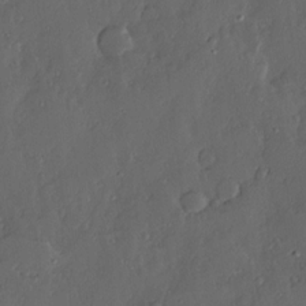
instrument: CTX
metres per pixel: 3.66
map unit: Ave
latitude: 13.7828
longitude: -136.1578
